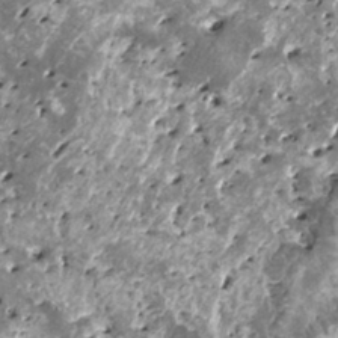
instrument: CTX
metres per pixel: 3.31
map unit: HNhu
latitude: 0.8191
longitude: 6.3306
